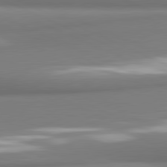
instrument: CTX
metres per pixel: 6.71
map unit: lApd
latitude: 81.4615
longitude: 176.0850
